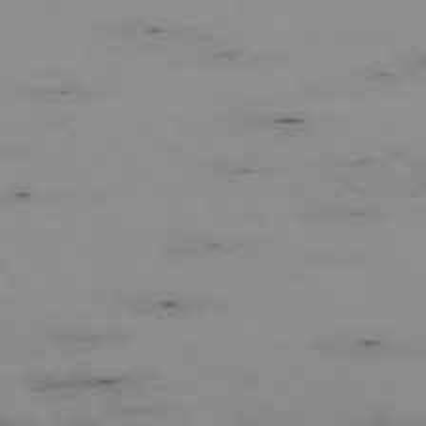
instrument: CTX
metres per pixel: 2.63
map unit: Hpe
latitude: -74.9353
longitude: 3.4076
